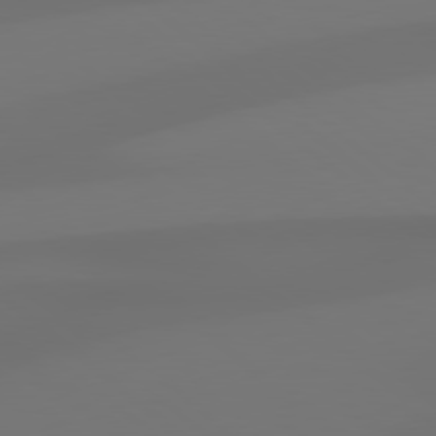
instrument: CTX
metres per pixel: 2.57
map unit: Hpe
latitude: 78.9514
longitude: -134.9324
